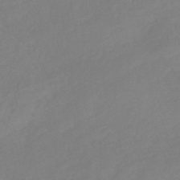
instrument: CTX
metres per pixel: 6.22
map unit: lHb
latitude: -40.6707
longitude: 74.1417
